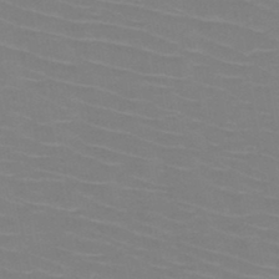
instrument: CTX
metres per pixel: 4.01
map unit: HNb
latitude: -46.6896
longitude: -45.5749
